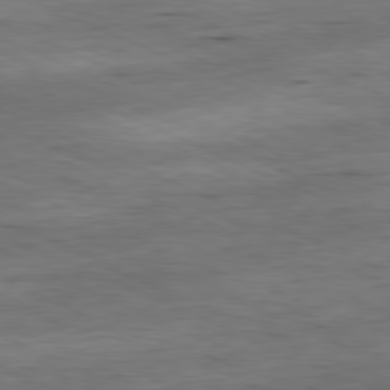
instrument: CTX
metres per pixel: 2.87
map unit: Ap
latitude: -81.4266
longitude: -86.9702
